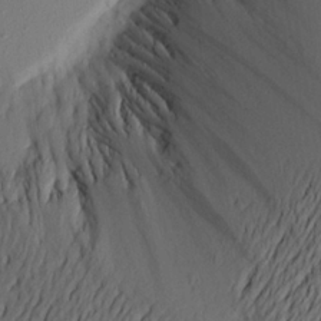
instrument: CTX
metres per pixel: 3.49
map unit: Aa
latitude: 21.1592
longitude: -146.1956
